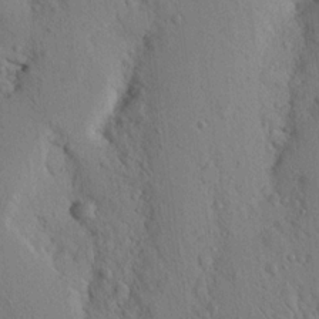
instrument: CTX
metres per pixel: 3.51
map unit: Nhu
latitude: 15.5749
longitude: -78.1767
